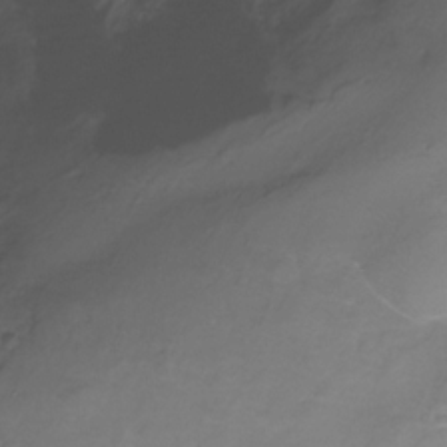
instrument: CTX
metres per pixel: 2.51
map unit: Nhe
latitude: -32.4440
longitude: -92.8569
